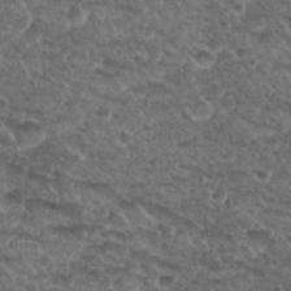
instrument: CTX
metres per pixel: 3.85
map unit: Nhu
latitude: 29.8205
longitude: -49.8772
